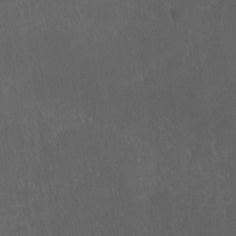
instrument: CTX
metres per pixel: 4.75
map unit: Ave
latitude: -0.2173
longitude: -113.4615
